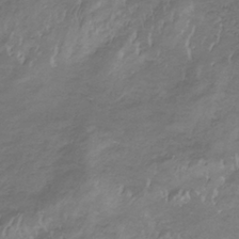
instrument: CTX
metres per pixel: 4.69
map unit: lHb
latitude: -34.3684
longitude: 67.8233
